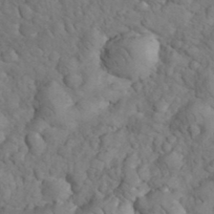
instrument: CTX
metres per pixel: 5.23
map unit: eHh
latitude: 32.7813
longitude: -66.7057
